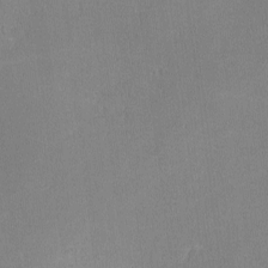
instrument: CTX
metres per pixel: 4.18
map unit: lHvf
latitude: -11.9556
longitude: -100.0822
